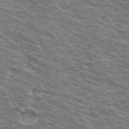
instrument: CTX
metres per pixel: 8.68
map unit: Hto
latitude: 33.3104
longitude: -43.4238
